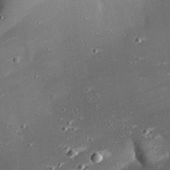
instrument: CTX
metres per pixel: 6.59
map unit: eHh
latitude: 24.6868
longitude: -89.7639
